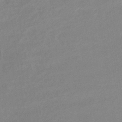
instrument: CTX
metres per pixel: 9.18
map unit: lHb
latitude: -33.9178
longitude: 69.6910
